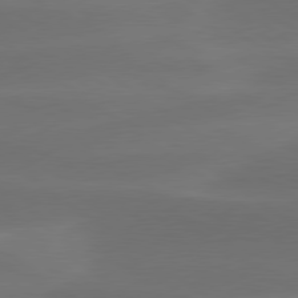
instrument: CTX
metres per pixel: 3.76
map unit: lApd
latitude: 79.4616
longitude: -47.8395
